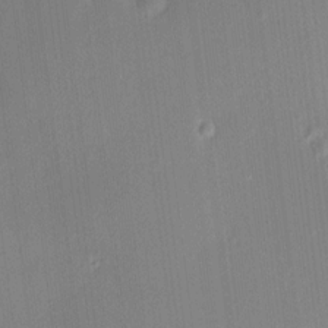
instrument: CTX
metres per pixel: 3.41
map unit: HNhu
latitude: 9.8395
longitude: 11.2754
